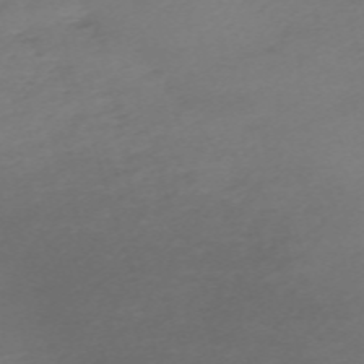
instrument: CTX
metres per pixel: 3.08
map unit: eHh
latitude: -62.8030
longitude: 53.0675
